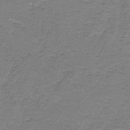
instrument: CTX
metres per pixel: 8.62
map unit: HNb
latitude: -36.3306
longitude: 53.6721
